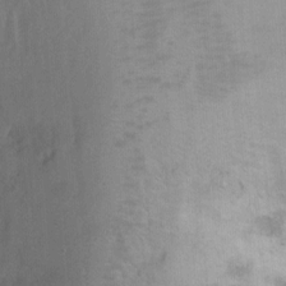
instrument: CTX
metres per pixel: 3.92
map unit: Ht
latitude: 2.6679
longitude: -34.8191
